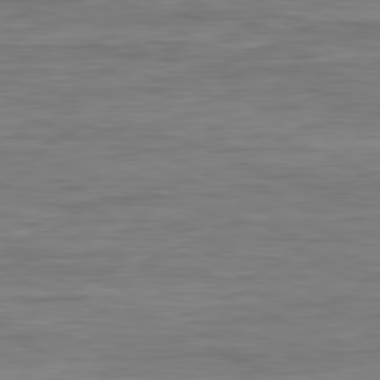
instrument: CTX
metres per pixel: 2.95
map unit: Ap
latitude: -82.0283
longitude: -73.9906
